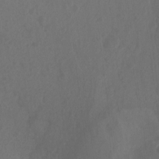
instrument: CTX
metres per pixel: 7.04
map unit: Nhu
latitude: -13.1431
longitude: -62.2145
